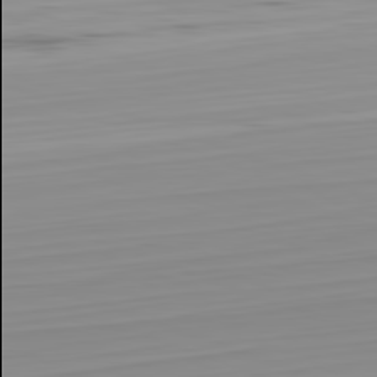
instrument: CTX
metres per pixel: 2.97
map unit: Hpe
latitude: -82.3684
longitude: 18.0094
